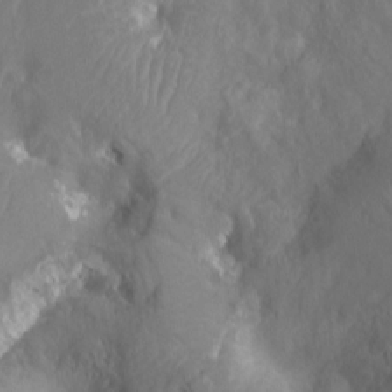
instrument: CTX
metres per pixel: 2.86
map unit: Nhu
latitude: -13.8422
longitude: -24.7057
